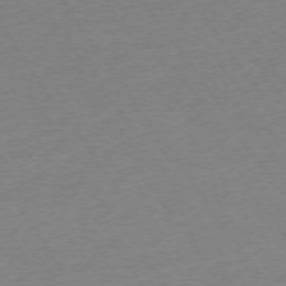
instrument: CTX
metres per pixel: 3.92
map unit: Ap
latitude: -74.5763
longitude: -85.5371
